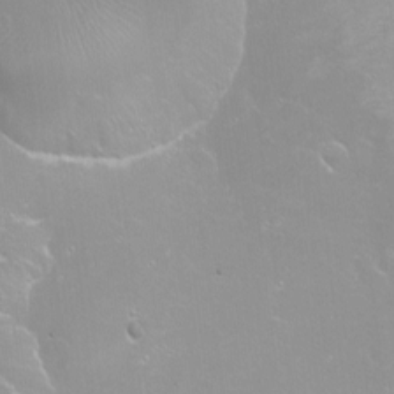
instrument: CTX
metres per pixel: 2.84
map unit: Aa
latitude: -8.8030
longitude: -71.5560
